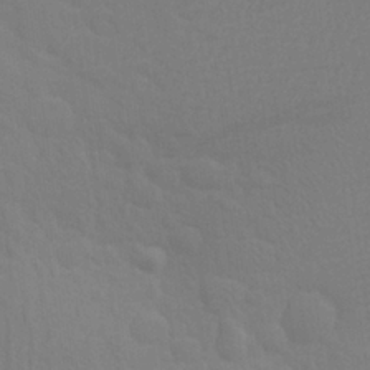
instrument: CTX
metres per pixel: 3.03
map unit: Aa
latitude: 25.0647
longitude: -145.5182
